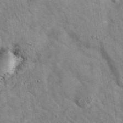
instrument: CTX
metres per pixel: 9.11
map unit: eAb
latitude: 34.7246
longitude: 110.2739
